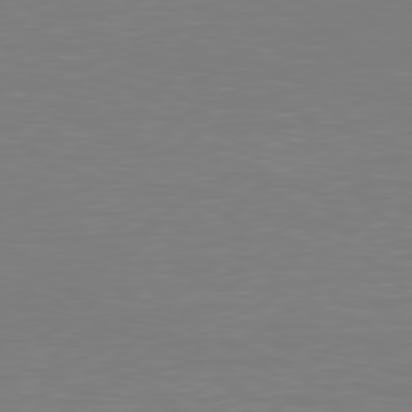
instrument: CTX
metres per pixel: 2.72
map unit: Hpe
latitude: 78.5168
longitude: -145.7638
